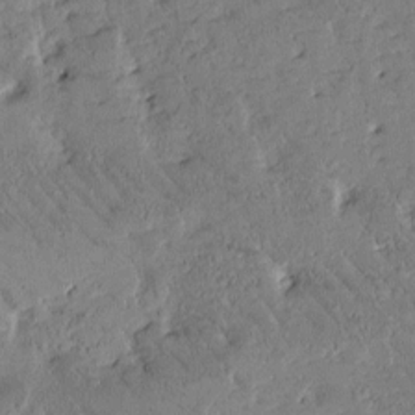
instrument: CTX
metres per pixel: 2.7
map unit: Htu
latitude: -1.7667
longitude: 176.0094
